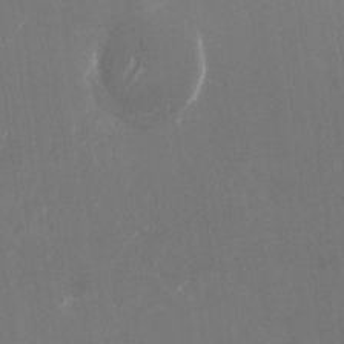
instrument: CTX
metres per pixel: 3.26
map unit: Nhu
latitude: -23.8423
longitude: -72.1956
